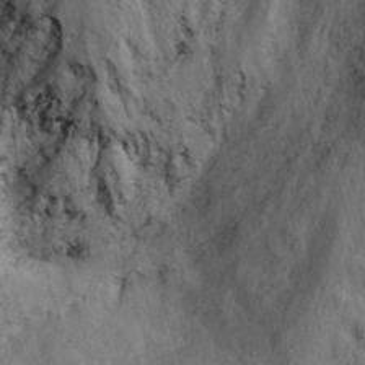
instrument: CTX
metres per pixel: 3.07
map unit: Ave
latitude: 23.0458
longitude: -136.1956
